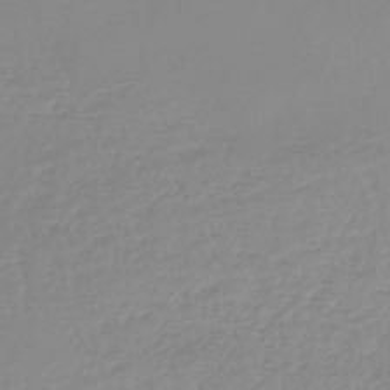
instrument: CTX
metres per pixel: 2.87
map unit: HNb
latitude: -44.5574
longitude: 54.2362
